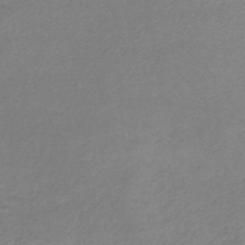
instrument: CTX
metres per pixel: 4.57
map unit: lHb
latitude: -40.0283
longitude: 69.2376
